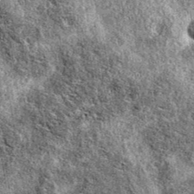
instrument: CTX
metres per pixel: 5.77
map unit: eAb
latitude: 38.2711
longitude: 105.8422
